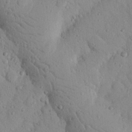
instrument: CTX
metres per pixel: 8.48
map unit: Nhu
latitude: 22.4790
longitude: -75.8961
